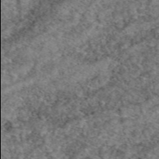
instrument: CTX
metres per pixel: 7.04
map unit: eAb
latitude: 49.4804
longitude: 110.0094
